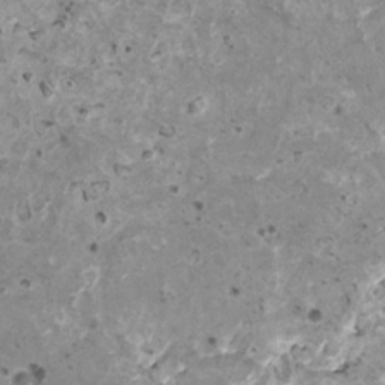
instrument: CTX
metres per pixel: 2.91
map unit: HNhu
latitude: 1.9339
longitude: 5.3131
